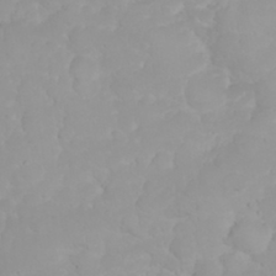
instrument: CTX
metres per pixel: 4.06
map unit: eHh
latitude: 31.9151
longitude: -64.4601
